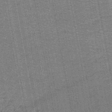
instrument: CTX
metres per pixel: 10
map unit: lHb
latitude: -44.5385
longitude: 58.0094
